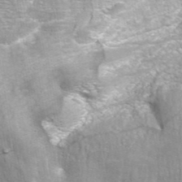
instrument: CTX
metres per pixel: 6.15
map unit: eAb
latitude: 43.1214
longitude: 105.8044
